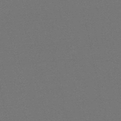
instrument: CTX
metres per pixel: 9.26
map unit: HNb
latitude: -50.4629
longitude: -52.2523
